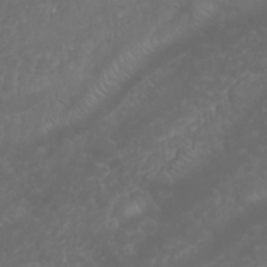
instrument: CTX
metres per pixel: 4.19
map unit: Nhu
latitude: 23.9150
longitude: -60.2711
